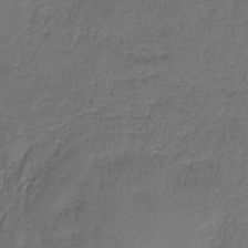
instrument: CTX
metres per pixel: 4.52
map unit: HNb
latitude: -35.6344
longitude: 58.7652
